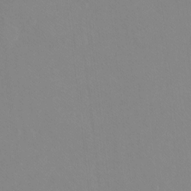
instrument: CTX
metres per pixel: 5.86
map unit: Ht
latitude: -9.1053
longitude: -38.2522
